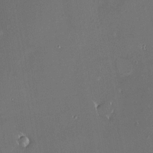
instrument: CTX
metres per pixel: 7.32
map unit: HNhu
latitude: 4.9136
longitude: 14.2740
